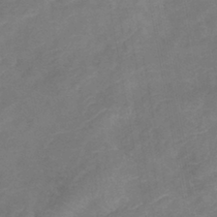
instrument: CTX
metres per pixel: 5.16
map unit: lHb
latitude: -41.0864
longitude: 77.0109
